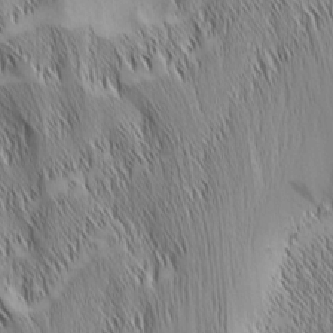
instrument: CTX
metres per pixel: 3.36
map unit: Nhu
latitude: -6.4818
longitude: -152.1956
